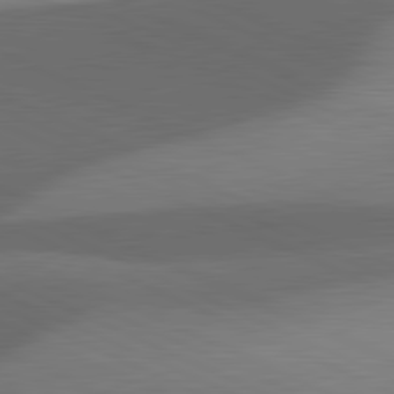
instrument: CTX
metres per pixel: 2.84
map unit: lApd
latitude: 81.5938
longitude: 126.2928
